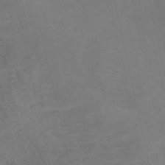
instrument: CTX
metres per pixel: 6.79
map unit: HNb
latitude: -53.8233
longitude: -47.8773
